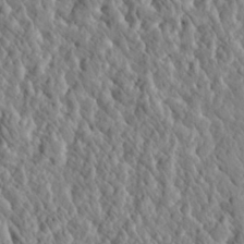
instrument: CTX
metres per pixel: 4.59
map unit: eHh
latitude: 28.1389
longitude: -76.4412
